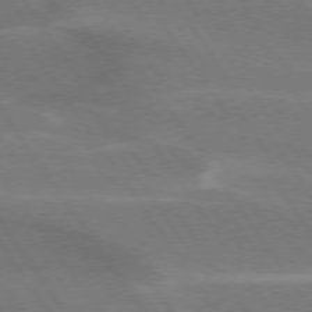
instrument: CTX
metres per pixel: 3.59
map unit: lApd
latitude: 74.5735
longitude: -66.7246
